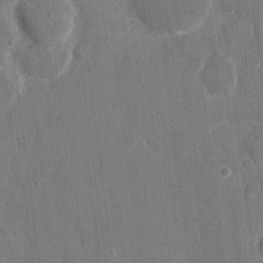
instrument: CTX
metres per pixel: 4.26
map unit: eHh
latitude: 7.2537
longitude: -67.8772
